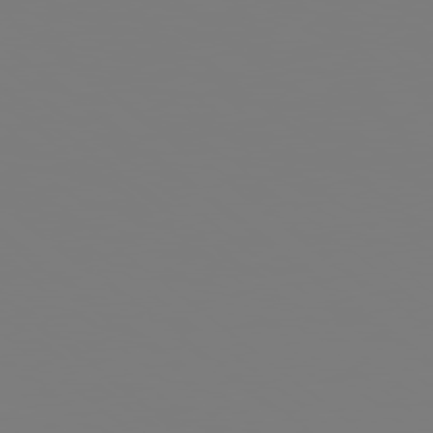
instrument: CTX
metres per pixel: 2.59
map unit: Hpe
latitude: 78.5357
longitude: 173.7288
